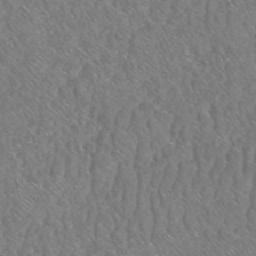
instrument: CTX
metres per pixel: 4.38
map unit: HNhu
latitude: -48.3118
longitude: 29.5777
